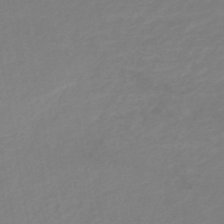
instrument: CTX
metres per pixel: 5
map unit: HNb
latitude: -48.5952
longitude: 59.3509
